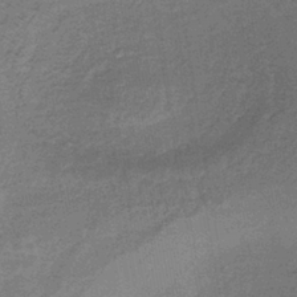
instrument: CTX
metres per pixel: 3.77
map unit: lHb
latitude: -39.7856
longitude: 60.3306
